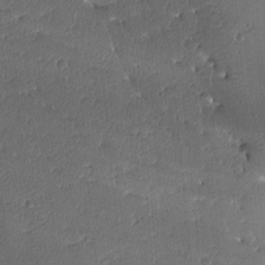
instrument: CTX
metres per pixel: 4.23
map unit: lAa
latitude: -10.7652
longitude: -124.6490
